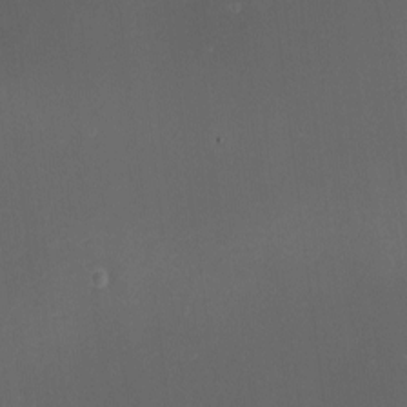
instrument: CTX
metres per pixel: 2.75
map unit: eHh
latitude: -1.5966
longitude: -79.1403
